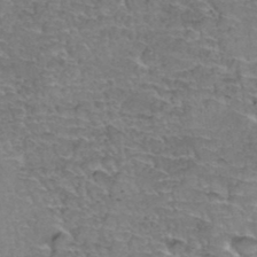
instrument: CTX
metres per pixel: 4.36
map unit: Hto
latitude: 35.6127
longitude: -45.0836
